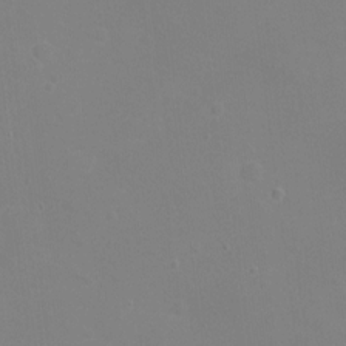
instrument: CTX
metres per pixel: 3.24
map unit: Ht
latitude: 1.0647
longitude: -33.8583
